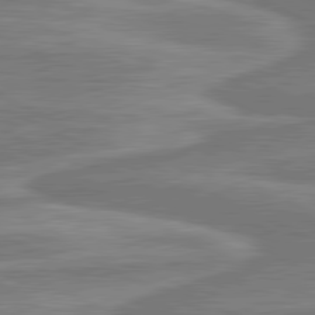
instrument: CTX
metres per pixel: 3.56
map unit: lApd
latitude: 80.9703
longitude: -175.1025
